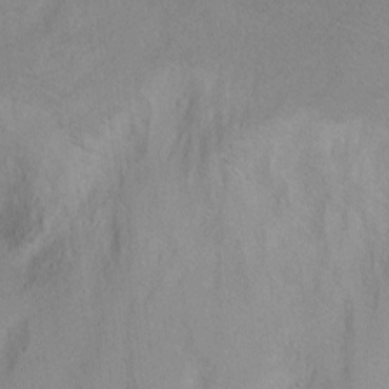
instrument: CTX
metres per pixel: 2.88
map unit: Ht
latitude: 0.8191
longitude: -37.3860
